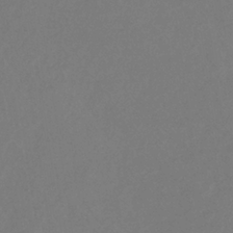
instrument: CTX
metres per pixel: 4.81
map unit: eHb
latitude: -35.7855
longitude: 78.9163
